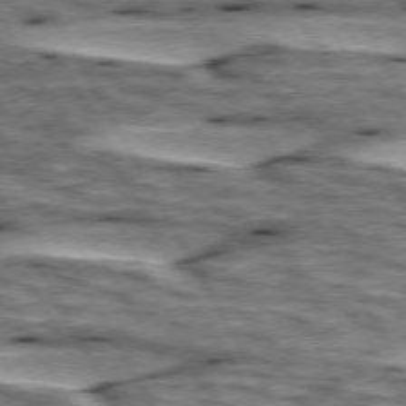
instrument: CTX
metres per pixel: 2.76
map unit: lApd
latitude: 74.3278
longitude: -55.7638
